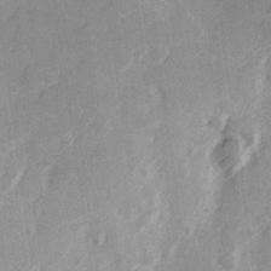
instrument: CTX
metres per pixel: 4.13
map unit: Hve
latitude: 25.8394
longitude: 147.1998
